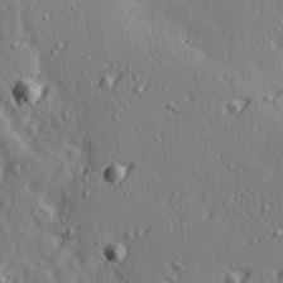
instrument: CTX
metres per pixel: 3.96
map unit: Ave
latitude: 14.9514
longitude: -105.4616
